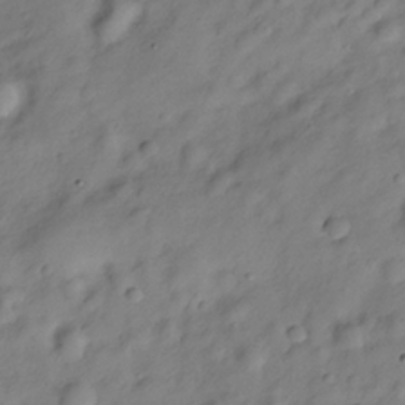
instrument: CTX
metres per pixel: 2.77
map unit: Hve
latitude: -29.0109
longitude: 93.3699
